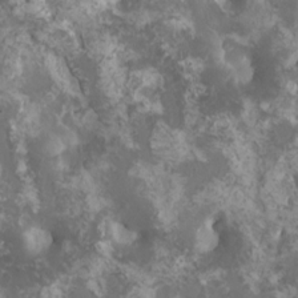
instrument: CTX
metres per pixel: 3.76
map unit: HNhu
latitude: 1.8583
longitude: 7.3132
